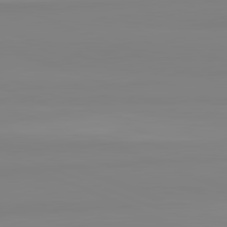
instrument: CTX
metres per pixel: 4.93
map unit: lApd
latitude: 82.5167
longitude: 175.1620
